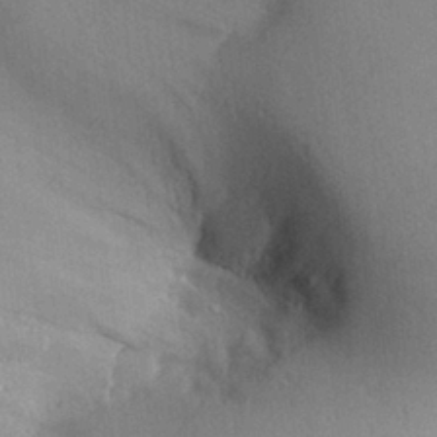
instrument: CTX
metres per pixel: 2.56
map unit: Aa
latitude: 29.1970
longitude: -137.1592
